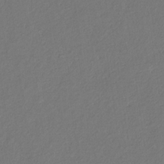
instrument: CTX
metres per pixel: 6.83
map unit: eHb
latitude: -30.3117
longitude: 68.3306
